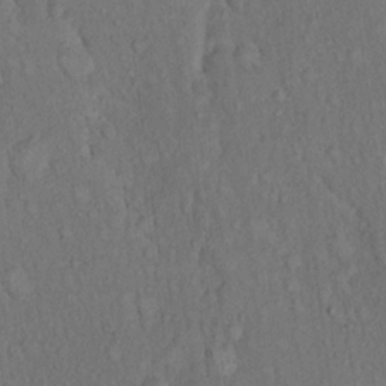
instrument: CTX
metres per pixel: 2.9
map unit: Hto
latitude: 14.6869
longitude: -61.7449
